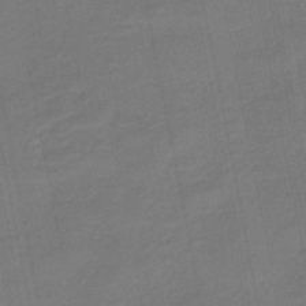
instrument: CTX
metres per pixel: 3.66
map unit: eHb
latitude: -46.4818
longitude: 87.7100
